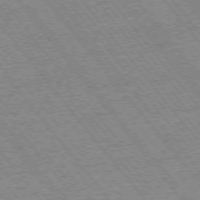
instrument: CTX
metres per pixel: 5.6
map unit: Ap
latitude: -75.7478
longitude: -87.4615
